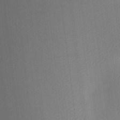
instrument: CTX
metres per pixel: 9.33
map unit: eHh
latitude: -3.8422
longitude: 17.4644
